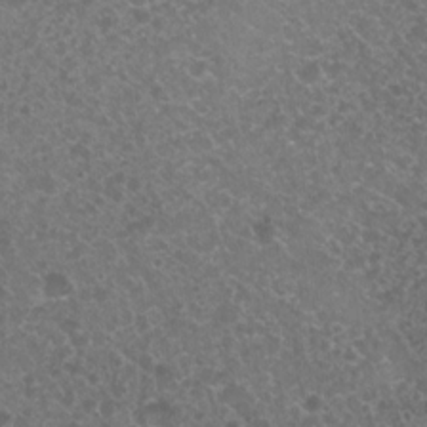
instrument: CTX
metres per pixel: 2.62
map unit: Nhu
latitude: 7.8772
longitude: -20.7057
